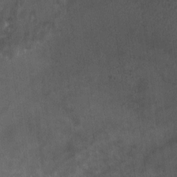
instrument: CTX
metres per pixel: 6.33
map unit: Ht
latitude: -0.5007
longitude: -17.5560
